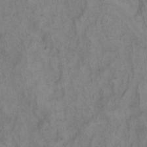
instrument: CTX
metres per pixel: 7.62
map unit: eHh
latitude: 19.3670
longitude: -61.9717
